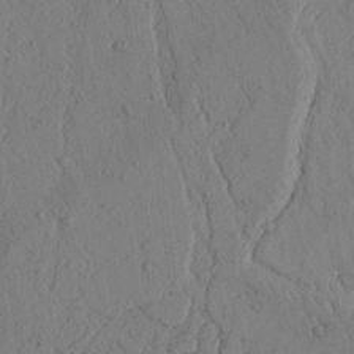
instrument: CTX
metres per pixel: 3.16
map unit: lAvf
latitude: 5.5560
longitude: 159.6910
